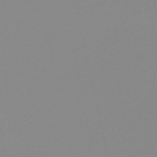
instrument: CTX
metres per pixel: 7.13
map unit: eHb
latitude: -50.0850
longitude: 73.6155
